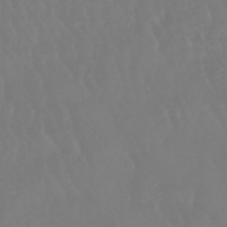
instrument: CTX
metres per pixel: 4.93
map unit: eHb
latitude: -46.4251
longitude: 79.3320
